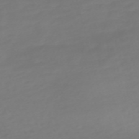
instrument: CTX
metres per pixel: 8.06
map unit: Nve
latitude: -58.7652
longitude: 57.5966
